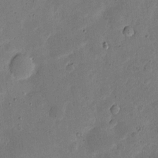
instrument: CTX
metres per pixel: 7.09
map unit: eHh
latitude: 5.0458
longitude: -71.3670
